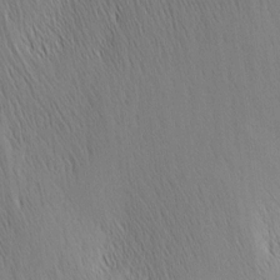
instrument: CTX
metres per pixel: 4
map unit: Nhu
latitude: -4.8975
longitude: -151.2348
